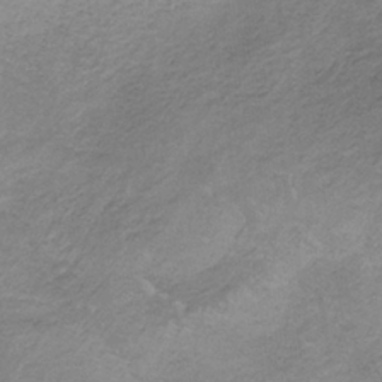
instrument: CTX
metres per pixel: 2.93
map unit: HNb
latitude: -33.3888
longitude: 63.1053
